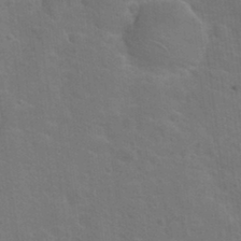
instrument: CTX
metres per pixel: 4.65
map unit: Hto
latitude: 23.2537
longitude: -47.7072
